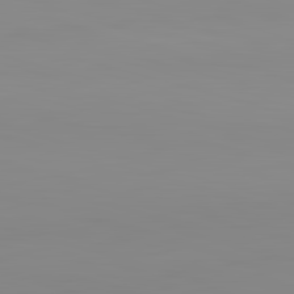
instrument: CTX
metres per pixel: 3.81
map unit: lApd
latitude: 83.1025
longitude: -134.8380
